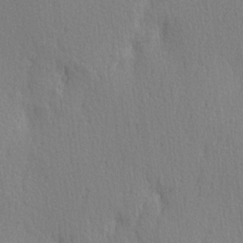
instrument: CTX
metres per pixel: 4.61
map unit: Ave
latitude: 3.0458
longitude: -112.1389
